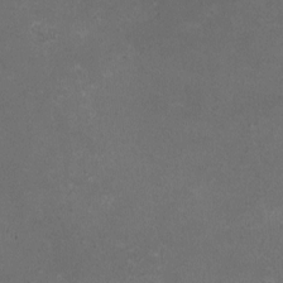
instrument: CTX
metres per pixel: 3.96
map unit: HNhu
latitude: -2.1038
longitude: -0.4223
